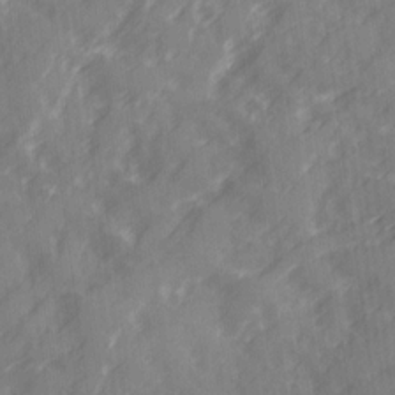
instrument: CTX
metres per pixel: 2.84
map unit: Ave
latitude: 19.8394
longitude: -131.7828
